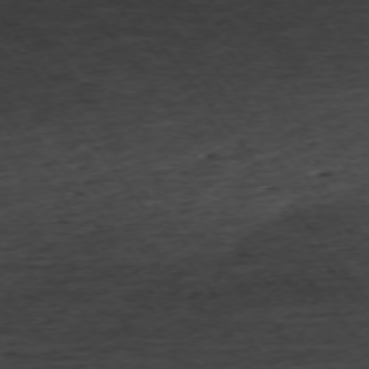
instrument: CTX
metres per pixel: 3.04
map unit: Ap
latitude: -74.2362
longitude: -73.0081
